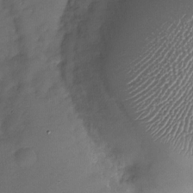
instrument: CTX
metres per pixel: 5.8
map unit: Nhu
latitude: -27.8989
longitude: -73.9151
